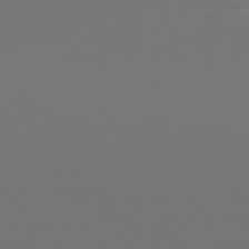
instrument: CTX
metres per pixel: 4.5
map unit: Hpe
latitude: 77.2726
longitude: -170.6490
